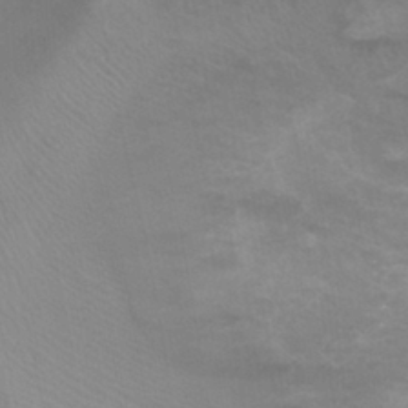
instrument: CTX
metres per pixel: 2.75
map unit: Nhu
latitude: -0.6897
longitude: -16.9325
